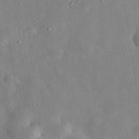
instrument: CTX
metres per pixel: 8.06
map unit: eHh
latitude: 32.7057
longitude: -78.4034
